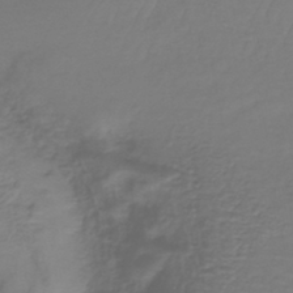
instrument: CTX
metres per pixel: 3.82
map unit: lHb
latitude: -38.1984
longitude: 61.8233
